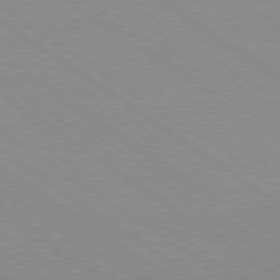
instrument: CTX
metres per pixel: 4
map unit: Ap
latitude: -79.8422
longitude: -66.9324
